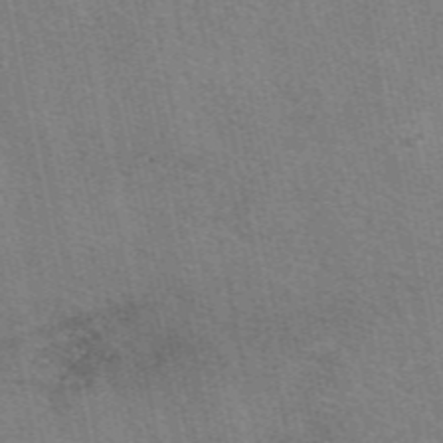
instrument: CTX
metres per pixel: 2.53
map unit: eAb
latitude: 50.5734
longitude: 112.2362
